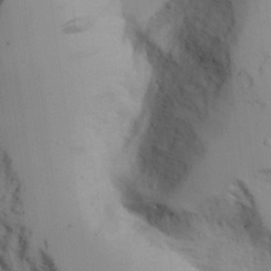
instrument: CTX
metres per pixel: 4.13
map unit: Aa
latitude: 25.5560
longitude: -131.9906
